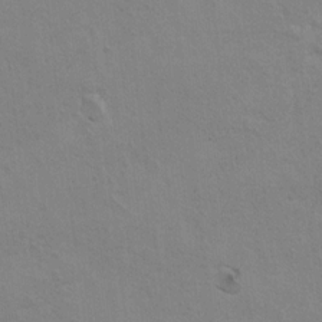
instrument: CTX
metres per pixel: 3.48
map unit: Hto
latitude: 9.8772
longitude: -35.3481
